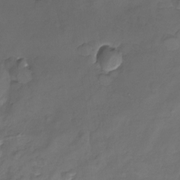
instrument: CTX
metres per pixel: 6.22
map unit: Nhu
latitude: -22.0472
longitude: -56.3278
